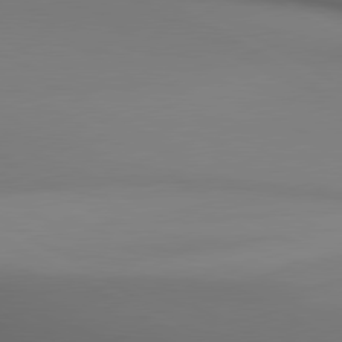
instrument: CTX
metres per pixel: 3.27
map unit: lApd
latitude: 80.4034
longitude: 136.9919
